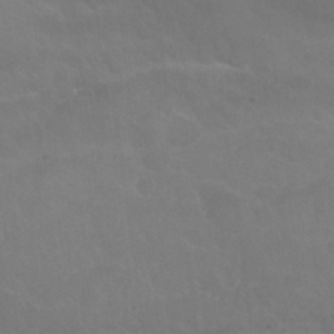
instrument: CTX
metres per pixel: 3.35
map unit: Nhu
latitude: 27.1214
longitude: -54.2711
